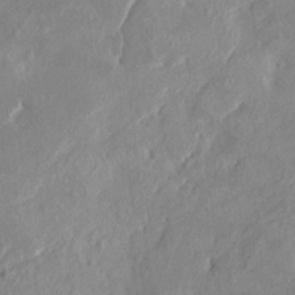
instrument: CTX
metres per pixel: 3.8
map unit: HNhu
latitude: 7.4237
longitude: -1.4426
